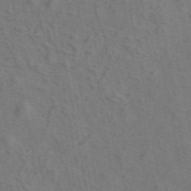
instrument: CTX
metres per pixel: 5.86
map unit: ANa
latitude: 44.6679
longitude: 30.4629
